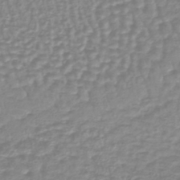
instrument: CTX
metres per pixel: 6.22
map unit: lHb
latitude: -40.5574
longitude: 64.5763
